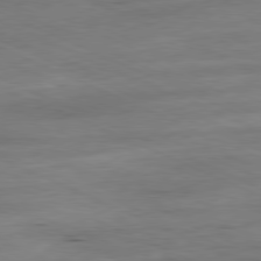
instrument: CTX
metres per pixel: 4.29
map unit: Ap
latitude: -81.4077
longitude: -87.1592
